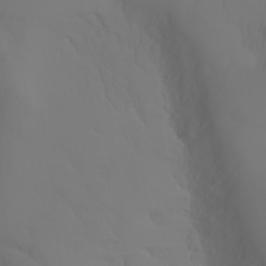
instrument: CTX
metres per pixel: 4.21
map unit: Aa
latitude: -6.7652
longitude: -85.4804
